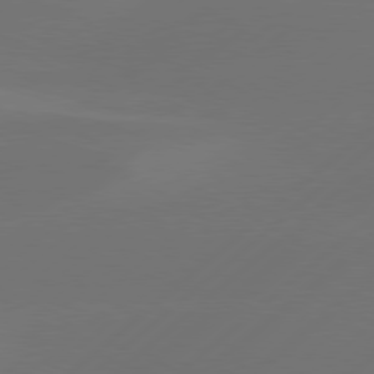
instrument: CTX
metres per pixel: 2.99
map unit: Hpe
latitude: 78.3845
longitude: -130.9136
